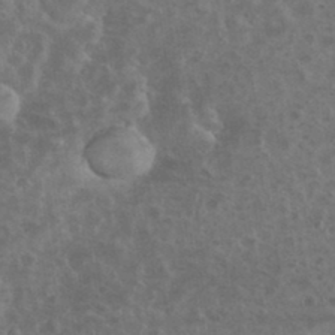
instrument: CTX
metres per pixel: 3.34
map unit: eHh
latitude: 35.1781
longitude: -60.7813
